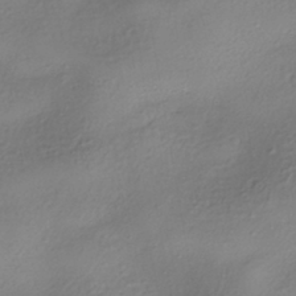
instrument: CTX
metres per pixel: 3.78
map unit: eHh
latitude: -42.2172
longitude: 122.3118
